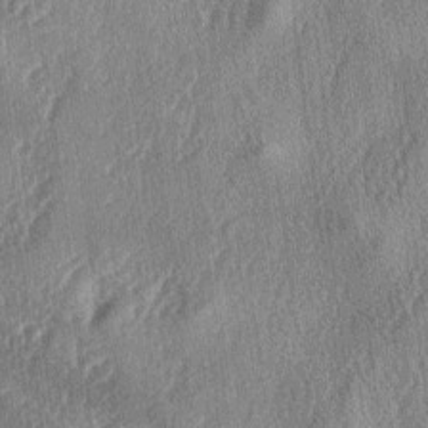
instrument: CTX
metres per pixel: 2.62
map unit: lAa
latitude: -4.6896
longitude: -126.2901
